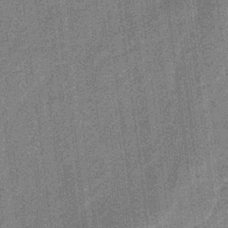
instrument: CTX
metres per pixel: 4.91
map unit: lHb
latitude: -39.8045
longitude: 69.3698
